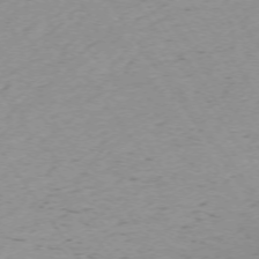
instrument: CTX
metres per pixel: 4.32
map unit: Ap
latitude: -73.8800
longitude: -85.2348
